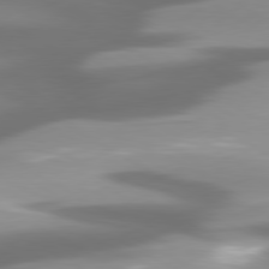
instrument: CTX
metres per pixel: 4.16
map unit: lApd
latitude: 80.0822
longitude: -139.9339
